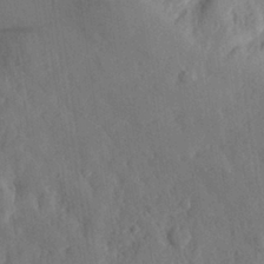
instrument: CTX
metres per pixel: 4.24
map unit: eHh
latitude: 28.8191
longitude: -76.2333
